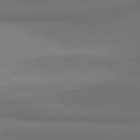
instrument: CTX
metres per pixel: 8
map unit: lApd
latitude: 81.3293
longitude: 153.9556
